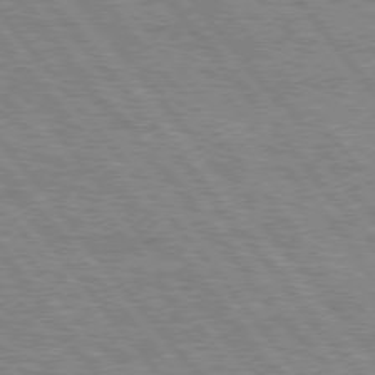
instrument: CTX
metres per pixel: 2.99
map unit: Hpe
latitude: 75.7072
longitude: -153.1592
